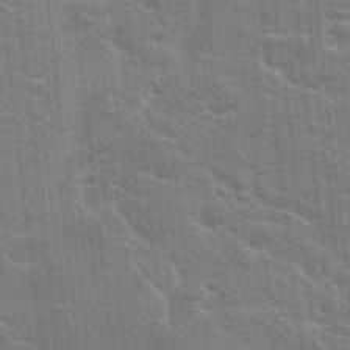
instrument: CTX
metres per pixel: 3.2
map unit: Hto
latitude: 23.7638
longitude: -47.4994
